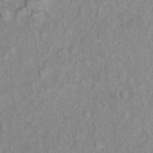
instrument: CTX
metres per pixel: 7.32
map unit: Ht
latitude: 6.0822
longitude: -36.8569
